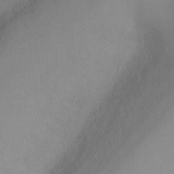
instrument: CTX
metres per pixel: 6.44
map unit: Ht
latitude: 1.9150
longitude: -36.2712
